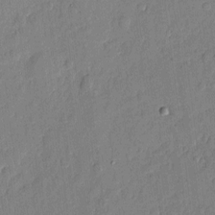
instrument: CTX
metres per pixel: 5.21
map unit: eHh
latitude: 4.6113
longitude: -73.0648
